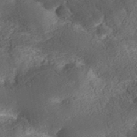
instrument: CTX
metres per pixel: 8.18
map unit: ANa
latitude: 37.2159
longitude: 17.9556
